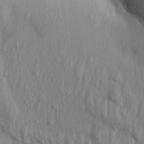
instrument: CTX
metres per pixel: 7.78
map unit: Aa
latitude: 19.3670
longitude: -147.0459
